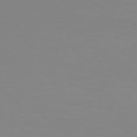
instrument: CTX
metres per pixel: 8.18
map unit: Hpe
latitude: 78.2145
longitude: -144.6301
